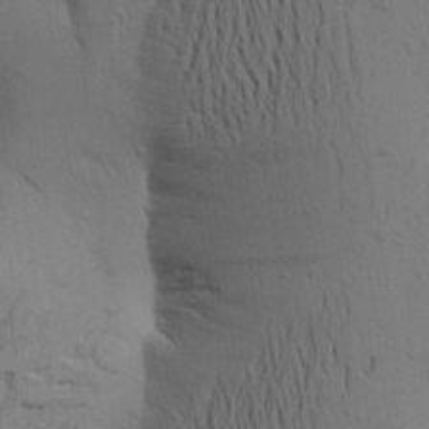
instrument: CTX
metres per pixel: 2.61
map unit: Aa
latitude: 21.7639
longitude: -148.3845
